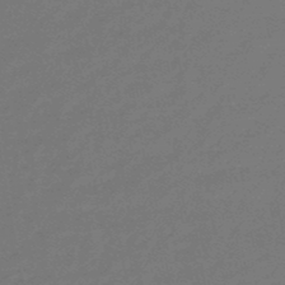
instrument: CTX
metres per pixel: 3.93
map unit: eHb
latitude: -47.6344
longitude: 82.2550
